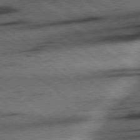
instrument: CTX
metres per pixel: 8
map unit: Hpe
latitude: 78.6869
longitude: -154.8002
